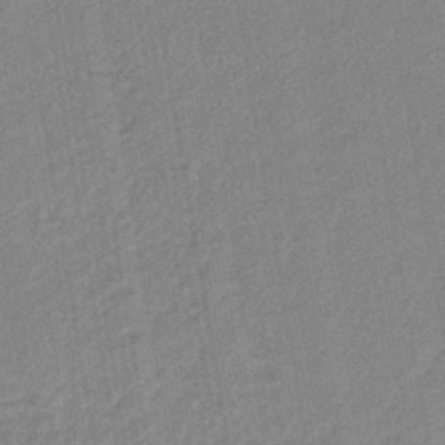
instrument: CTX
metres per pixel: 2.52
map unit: lHb
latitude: -41.6344
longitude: 62.5384
